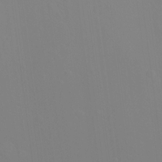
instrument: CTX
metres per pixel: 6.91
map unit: Nhu
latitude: -14.1039
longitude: -55.6316
